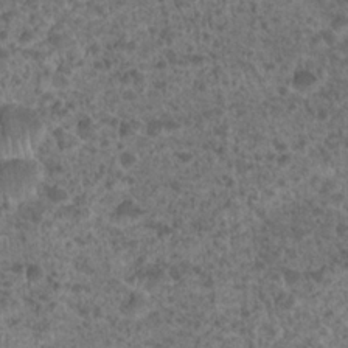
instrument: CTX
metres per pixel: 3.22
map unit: Hto
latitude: 19.3670
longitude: -40.8191
